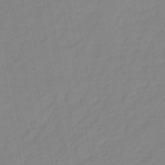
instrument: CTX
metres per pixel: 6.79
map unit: eHb
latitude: -49.5777
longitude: 85.5210
